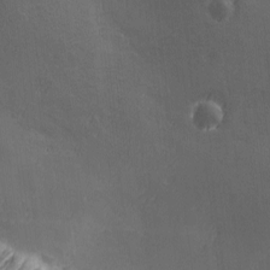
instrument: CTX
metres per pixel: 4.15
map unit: Ave
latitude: -6.6896
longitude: -121.4049
